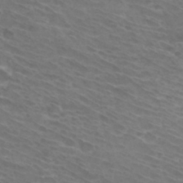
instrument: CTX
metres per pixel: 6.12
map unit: Hto
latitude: 32.4979
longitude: -44.0822
